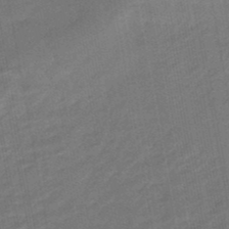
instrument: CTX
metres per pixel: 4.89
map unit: eHb
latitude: -47.6910
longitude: 88.3306
